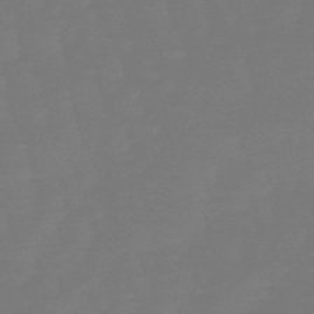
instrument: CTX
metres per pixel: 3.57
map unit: eHb
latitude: -50.1606
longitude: 77.9556
